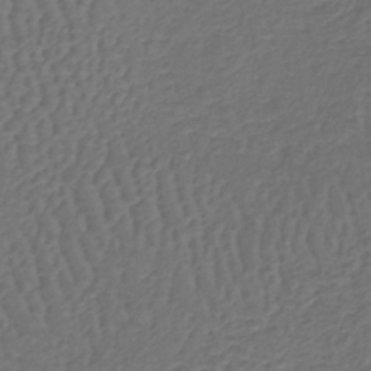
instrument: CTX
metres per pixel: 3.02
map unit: lHb
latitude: -39.7856
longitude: 63.9178
